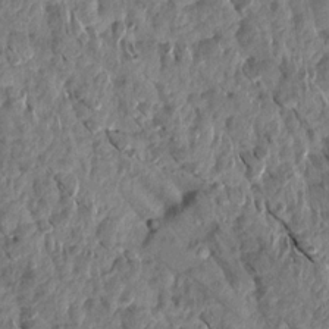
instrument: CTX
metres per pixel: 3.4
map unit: Aa
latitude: 15.4994
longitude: -146.2145
